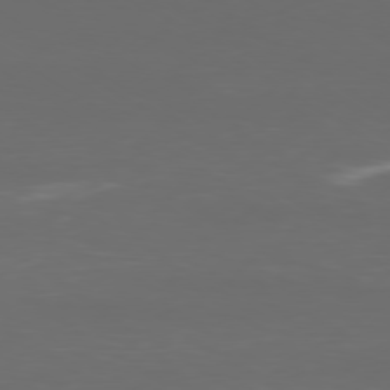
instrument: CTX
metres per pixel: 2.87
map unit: Ap
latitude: -79.4076
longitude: -92.4412
